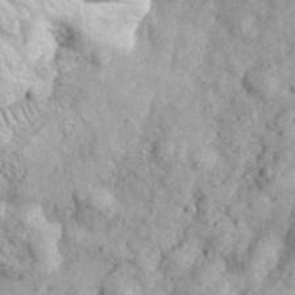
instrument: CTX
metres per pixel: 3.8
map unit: eHh
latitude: 35.1403
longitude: -78.7247
